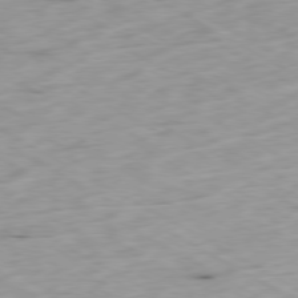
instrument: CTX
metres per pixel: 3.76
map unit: Ap
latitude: -79.2565
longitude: -69.0459
